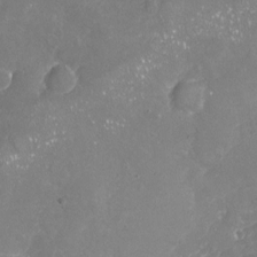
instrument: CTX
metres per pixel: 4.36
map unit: Nhu
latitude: -17.8423
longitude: -57.8394
